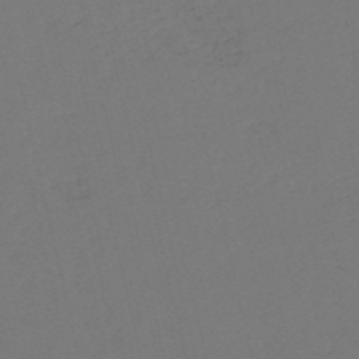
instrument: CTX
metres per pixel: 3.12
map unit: HNb
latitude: -54.7085
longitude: -38.8947
